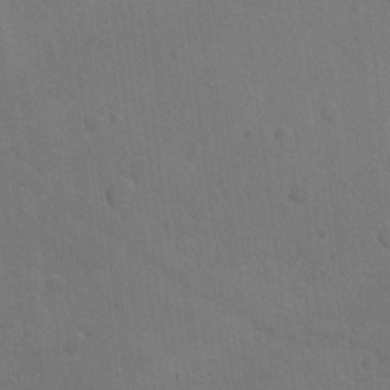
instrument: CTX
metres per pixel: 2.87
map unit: lAvf
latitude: -9.4076
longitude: -120.0633
